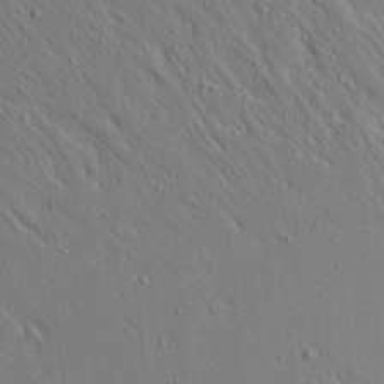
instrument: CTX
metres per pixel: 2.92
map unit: Aa
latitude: 15.3104
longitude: -140.8191
